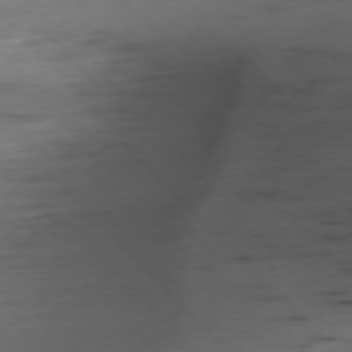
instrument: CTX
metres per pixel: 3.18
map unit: Ap
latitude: -76.7274
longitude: -91.7450
